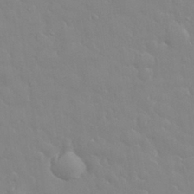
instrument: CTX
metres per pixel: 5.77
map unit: eHh
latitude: 32.7813
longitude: -60.3278
